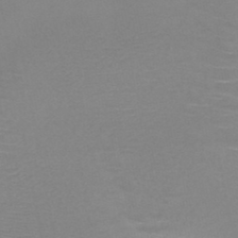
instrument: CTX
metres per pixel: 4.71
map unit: HNb
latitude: -46.3684
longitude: -43.5749
